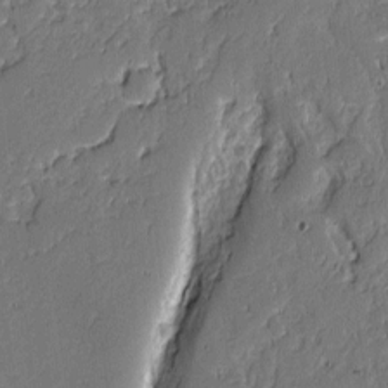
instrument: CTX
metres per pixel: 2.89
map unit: lAvf
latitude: -1.1998
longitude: -106.1956
